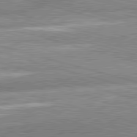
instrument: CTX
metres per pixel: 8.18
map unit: lApd
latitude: 81.4237
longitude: -163.1970
